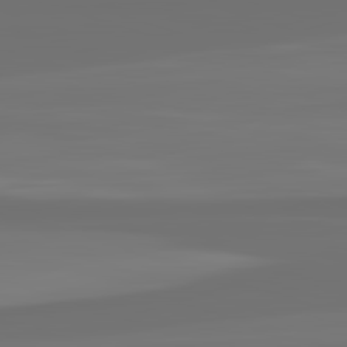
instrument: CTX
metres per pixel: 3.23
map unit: lApd
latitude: 82.9324
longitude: 162.5951
